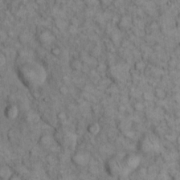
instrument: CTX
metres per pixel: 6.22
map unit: eHh
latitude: 12.7624
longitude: -64.8002
